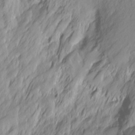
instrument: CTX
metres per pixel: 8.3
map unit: Ht
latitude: -8.0094
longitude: -36.2523
